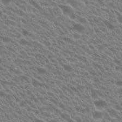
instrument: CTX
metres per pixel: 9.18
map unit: Hto
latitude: 21.8961
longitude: -38.0822
